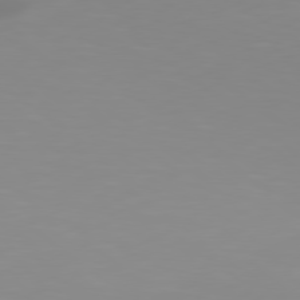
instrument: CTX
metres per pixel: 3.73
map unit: Hpe
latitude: 78.7247
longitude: -142.4034
